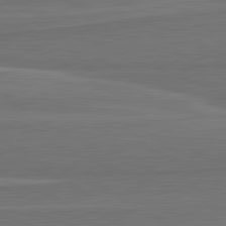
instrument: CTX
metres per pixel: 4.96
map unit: lApd
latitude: 82.1011
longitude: 168.4062
